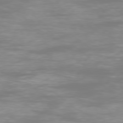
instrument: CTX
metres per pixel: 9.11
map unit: Ap
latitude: -77.7100
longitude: -80.2711
